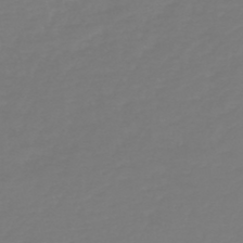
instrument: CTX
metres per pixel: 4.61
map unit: HNb
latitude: -46.5762
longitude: 56.1983
